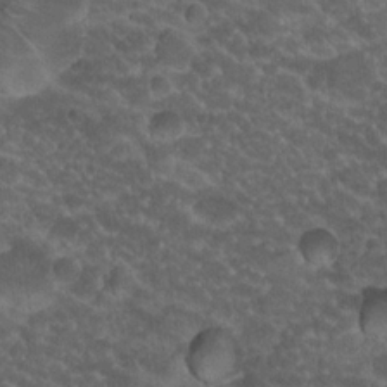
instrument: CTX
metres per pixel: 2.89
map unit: Hto
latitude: 19.8016
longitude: -35.6505
